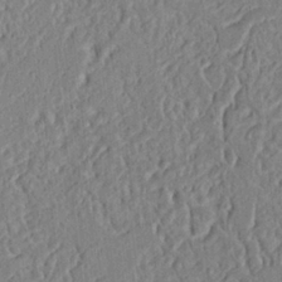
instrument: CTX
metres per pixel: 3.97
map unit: Ht
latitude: 9.4804
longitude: -76.3089
